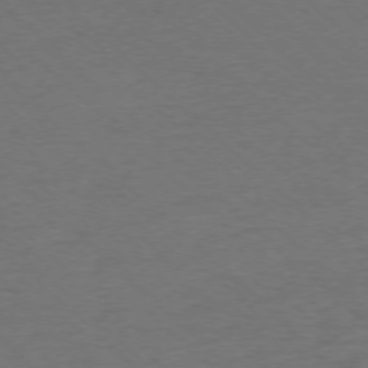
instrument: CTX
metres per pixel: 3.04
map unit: Ap
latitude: -75.6155
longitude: -77.9717
